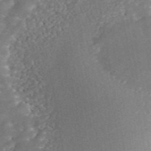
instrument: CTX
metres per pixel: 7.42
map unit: ANa
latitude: 45.3481
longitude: 30.5007
